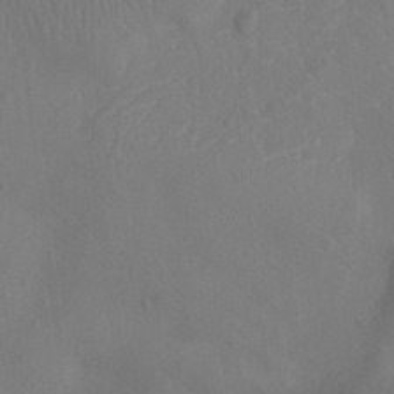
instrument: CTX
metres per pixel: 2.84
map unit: Ht
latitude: -10.1984
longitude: -21.5749
